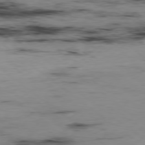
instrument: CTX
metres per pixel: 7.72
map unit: Hpe
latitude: -78.7274
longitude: 13.6722
